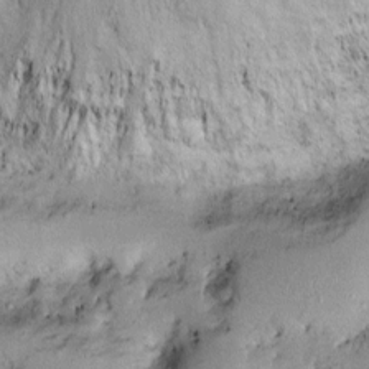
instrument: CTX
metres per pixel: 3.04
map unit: Htu
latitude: -0.8786
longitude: 149.4266
